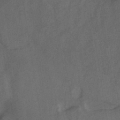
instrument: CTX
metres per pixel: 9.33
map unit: ANa
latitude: 39.6505
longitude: 29.4077
